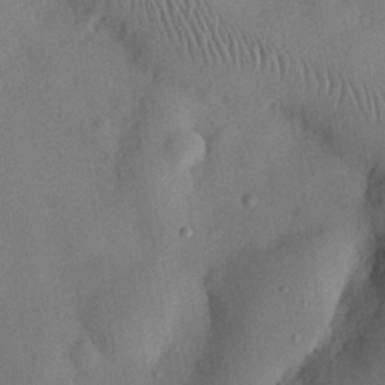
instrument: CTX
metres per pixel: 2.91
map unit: Nhu
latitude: 25.9906
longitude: -72.9703
